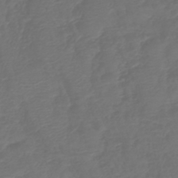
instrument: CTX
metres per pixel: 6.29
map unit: lHb
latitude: -43.5777
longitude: 77.1242
